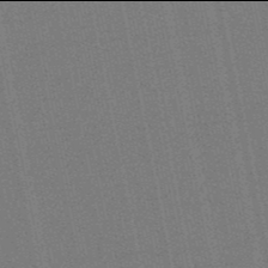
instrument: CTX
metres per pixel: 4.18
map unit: eHb
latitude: -50.0094
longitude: 79.3320
